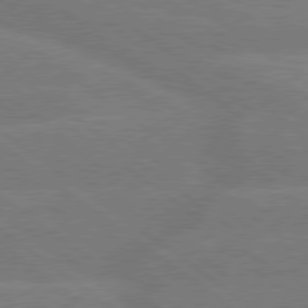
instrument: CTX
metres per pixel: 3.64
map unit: Hpe
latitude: 78.8380
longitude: -154.0444
